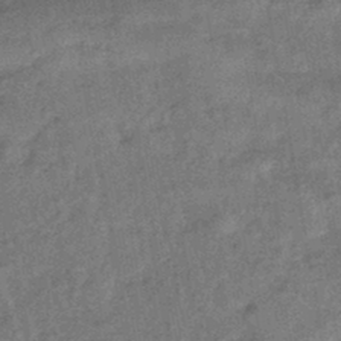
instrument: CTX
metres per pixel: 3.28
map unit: eHb
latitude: -43.1431
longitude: 82.3306
